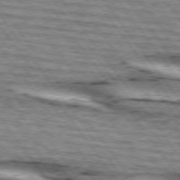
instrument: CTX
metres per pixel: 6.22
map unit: lApd
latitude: 74.2712
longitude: -75.8205
